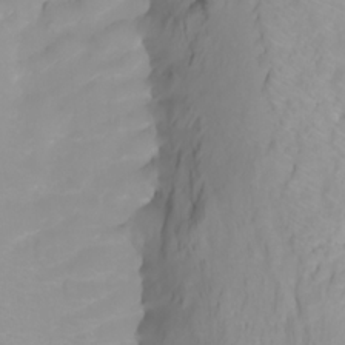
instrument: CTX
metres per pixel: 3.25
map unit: Htu
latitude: -5.2754
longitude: 138.1795
